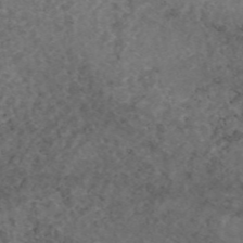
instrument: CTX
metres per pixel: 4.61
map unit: eAb
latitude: 46.6680
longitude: 115.1620
